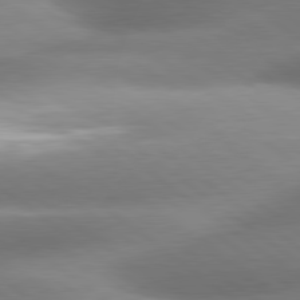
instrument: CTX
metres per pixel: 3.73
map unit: lApd
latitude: 80.4601
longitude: -161.0269
